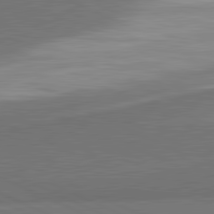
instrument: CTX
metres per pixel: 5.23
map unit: lApd
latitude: 81.8016
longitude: 157.2565
